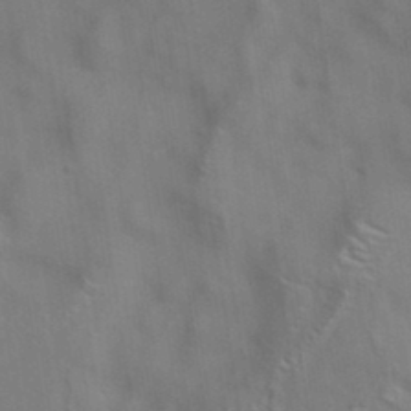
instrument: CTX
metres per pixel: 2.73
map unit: eAb
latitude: 34.6112
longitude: 111.5021
